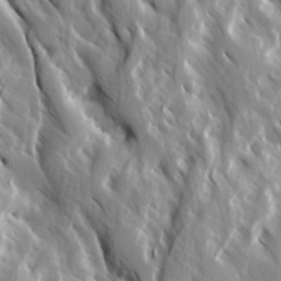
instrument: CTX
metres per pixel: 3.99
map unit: Ave
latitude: 15.0837
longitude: -132.8002
